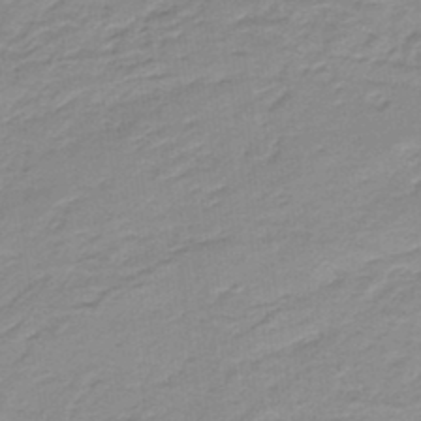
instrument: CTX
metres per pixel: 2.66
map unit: lHb
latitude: -36.1416
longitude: 58.7463
